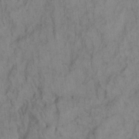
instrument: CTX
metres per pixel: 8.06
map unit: eHh
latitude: 19.3670
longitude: -61.9528
